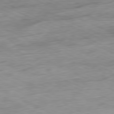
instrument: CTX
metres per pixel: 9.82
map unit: Ap
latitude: -81.2754
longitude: -86.9702
